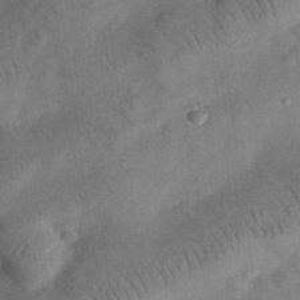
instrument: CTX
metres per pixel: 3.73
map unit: eHh
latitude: 25.3292
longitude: -68.7246
